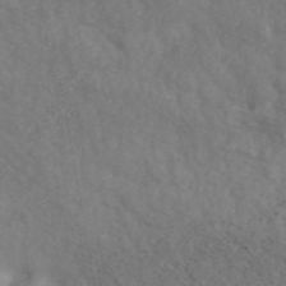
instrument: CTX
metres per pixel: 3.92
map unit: ANa
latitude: 42.6302
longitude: 52.8030
